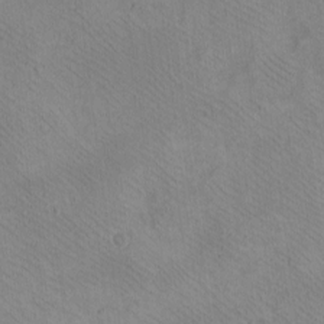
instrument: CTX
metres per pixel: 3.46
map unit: eHh
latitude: -8.5763
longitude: -67.9906
